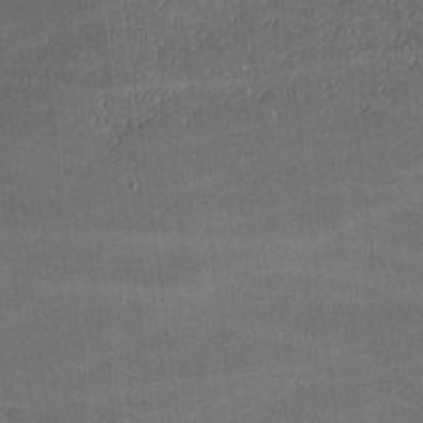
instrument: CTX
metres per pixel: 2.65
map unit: lHvf
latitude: -9.0108
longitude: -101.4615
